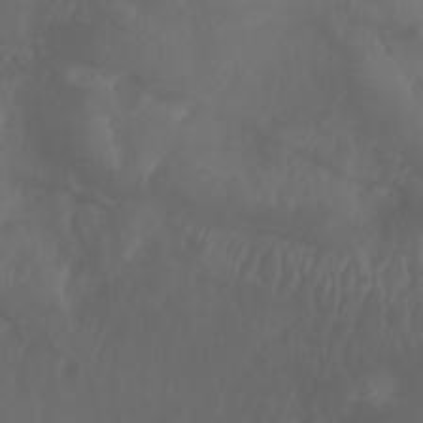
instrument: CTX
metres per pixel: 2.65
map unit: Aa
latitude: -7.9367
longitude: -79.4049
